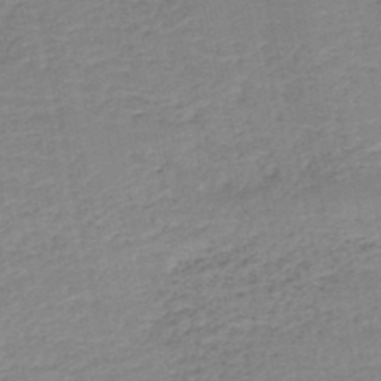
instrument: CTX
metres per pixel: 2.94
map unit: HNb
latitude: -49.9556
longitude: -48.4979
